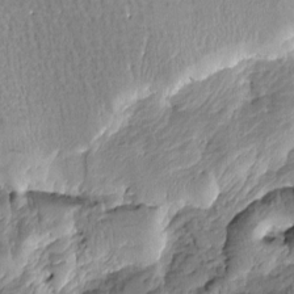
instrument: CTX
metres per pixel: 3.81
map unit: Htu
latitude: -1.5777
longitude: -179.0270
